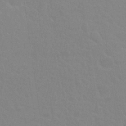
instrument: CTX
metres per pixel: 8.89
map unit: Nhu
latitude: 27.7828
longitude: -52.2901
